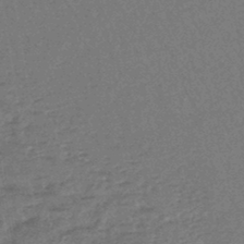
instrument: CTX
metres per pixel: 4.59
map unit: lHb
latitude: -43.9556
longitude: 79.5021
